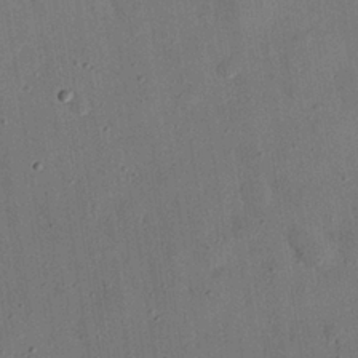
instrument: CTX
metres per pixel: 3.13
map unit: eHh
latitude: 26.2712
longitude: -77.0269
